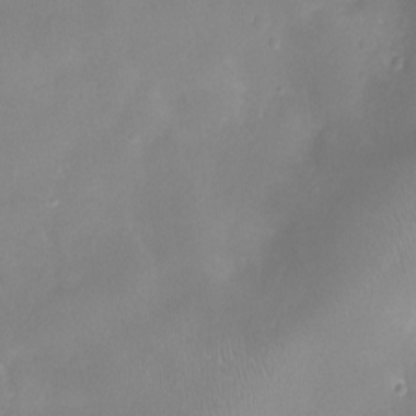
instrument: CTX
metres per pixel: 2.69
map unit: Ht
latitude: -8.1795
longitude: -20.4979
